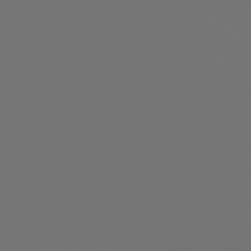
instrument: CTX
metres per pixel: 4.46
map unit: Hpe
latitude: 77.4804
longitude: -177.8016
